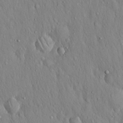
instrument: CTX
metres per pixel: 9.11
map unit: Hto
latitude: 16.7246
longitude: -58.2900
